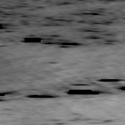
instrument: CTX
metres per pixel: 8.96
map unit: Ap
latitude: -80.3684
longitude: -90.8947
